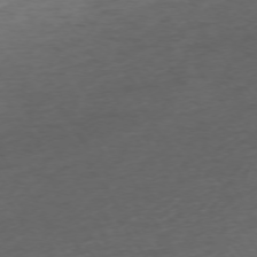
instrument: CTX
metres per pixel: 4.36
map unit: Ap
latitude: -74.4818
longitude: -80.8002
